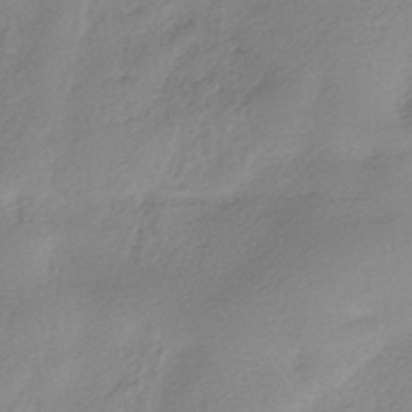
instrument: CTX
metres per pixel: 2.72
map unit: HNhu
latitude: -40.4629
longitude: 94.1983
